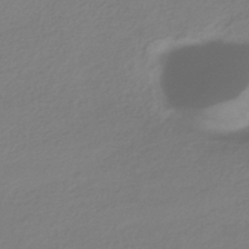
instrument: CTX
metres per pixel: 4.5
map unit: HNhu
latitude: -41.9178
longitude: 96.7085
